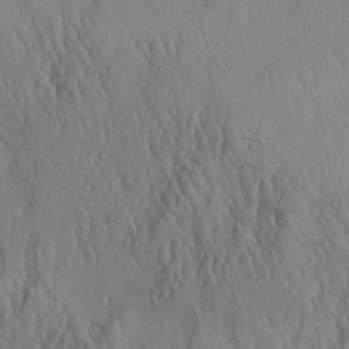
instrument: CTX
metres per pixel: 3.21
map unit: Aa
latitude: 26.0822
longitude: -142.2334
